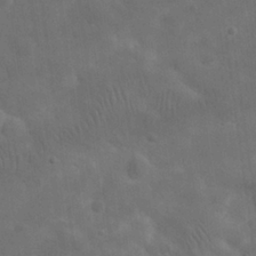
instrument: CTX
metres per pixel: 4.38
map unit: eHh
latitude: 26.1011
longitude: -68.1200
